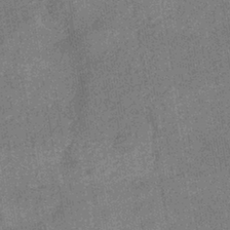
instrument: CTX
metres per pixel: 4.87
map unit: eHb
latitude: -38.0661
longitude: 80.9542
